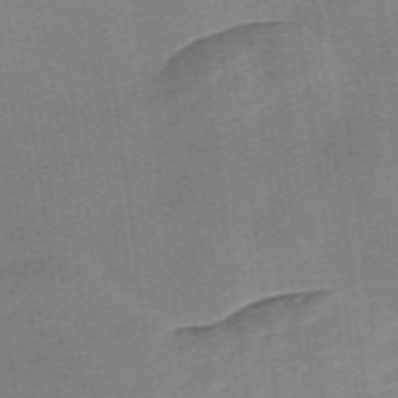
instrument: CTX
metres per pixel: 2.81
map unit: Nve
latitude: -57.3509
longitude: 58.6896
